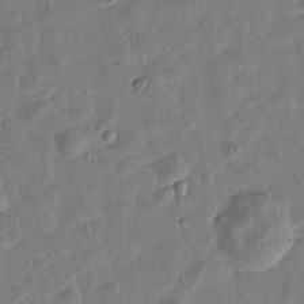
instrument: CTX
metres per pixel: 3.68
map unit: Htu
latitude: 0.4412
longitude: -177.8583
